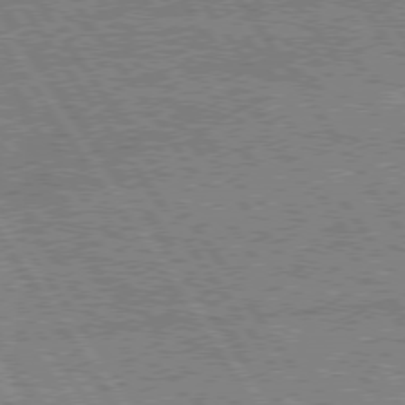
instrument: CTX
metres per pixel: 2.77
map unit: Hpe
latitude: 75.2537
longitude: -155.6127
